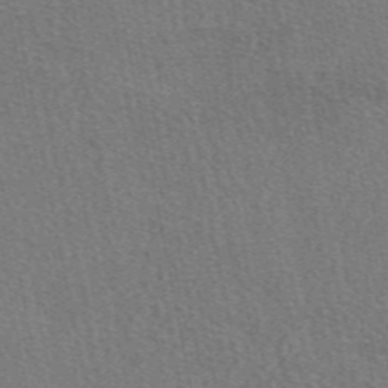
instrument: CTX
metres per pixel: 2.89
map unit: eAb
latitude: 48.9325
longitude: 115.8611
